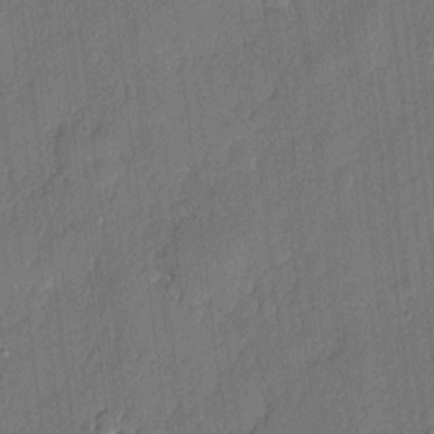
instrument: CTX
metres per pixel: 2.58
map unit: eHh
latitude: 6.2334
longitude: -73.9717
